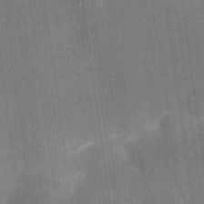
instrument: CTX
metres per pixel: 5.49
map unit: eHh
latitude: 4.1011
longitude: -69.5371
